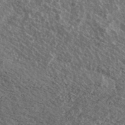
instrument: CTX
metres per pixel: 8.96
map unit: Ave
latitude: 40.2900
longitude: -108.1011
